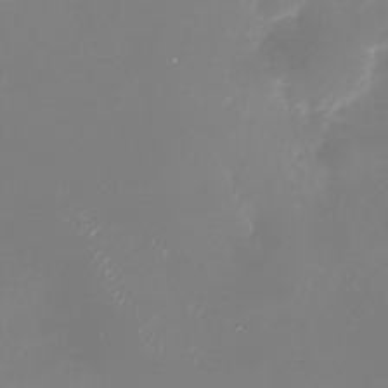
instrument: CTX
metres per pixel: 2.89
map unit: Nhu
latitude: -29.5777
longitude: -77.0269
